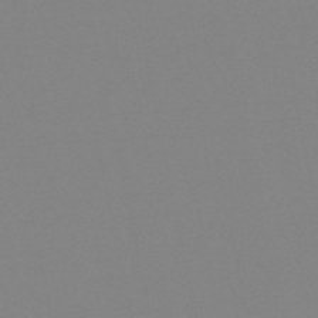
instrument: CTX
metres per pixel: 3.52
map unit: eHb
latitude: -50.3495
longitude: 73.4076
